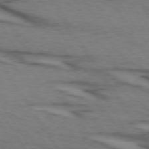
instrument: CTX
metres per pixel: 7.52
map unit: lApd
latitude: 73.5749
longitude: -71.1214
